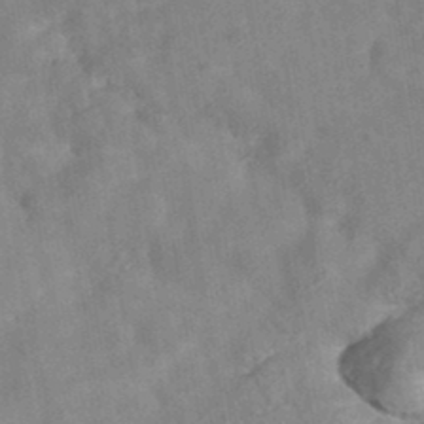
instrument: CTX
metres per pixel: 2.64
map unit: eAb
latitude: 34.8380
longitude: 108.3306
